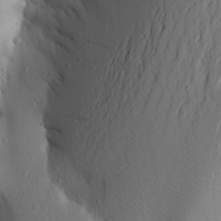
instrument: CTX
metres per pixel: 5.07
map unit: Aa
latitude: 25.8394
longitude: -149.1214
